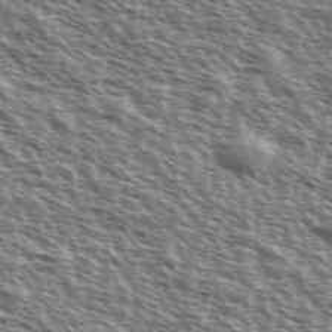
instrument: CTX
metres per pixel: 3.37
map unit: Ave
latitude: 37.6505
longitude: -111.7828
